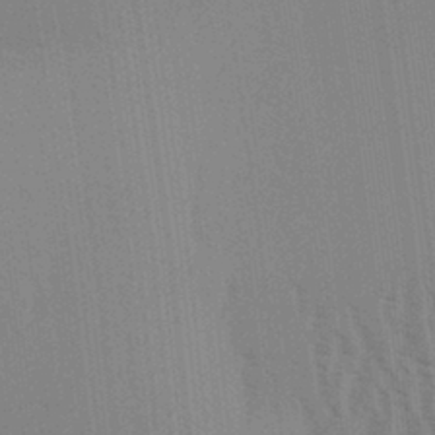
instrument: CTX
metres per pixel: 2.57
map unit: Aa
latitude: 31.4427
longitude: -139.1970
